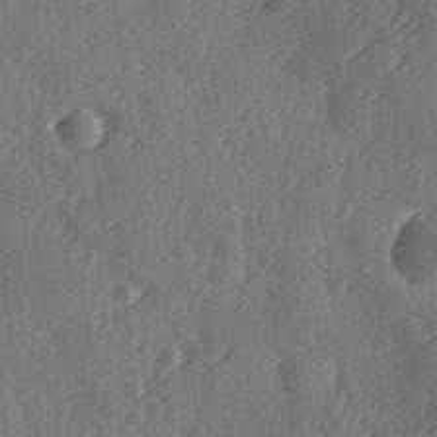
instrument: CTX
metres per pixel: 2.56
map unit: Ave
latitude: -9.4643
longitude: -118.7813
